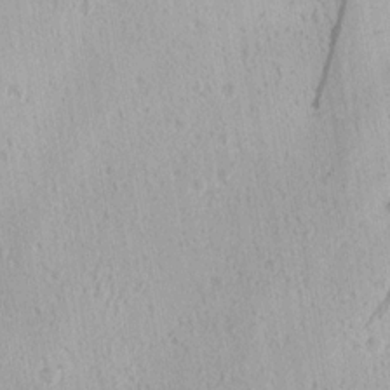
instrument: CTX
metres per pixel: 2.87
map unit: Ave
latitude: 17.6505
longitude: -139.0458
